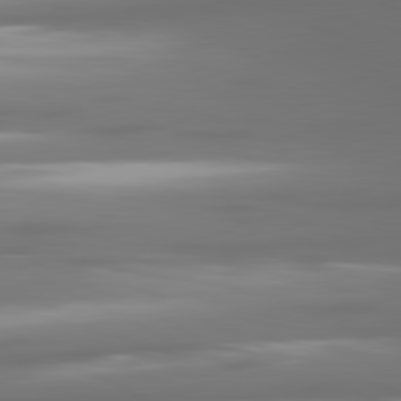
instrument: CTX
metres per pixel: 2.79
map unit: lApd
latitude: 81.0080
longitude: -139.3293
